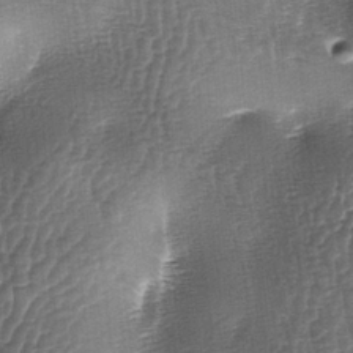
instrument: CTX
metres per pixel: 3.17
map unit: lAa
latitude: -5.5588
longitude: -128.1767
